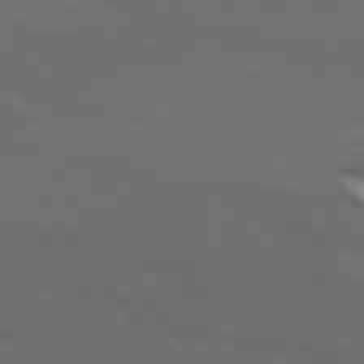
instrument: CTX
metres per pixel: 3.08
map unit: lApd
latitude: 74.0255
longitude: -72.3090
